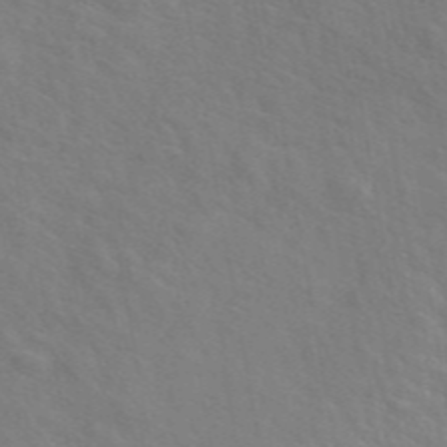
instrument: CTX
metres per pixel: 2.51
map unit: ANa
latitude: 49.0836
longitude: -74.5735
